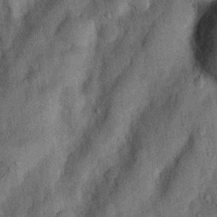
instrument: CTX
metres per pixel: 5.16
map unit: Nhu
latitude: 5.8016
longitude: -23.8205
